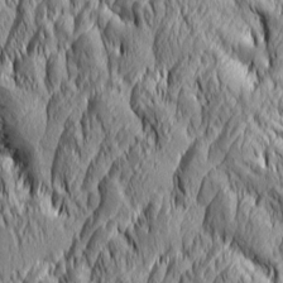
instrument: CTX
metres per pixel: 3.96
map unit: Aa
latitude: 6.2334
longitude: -128.9514
